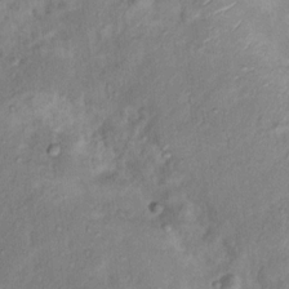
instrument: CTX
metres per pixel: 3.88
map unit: Nhu
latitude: 11.8583
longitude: -27.4993
